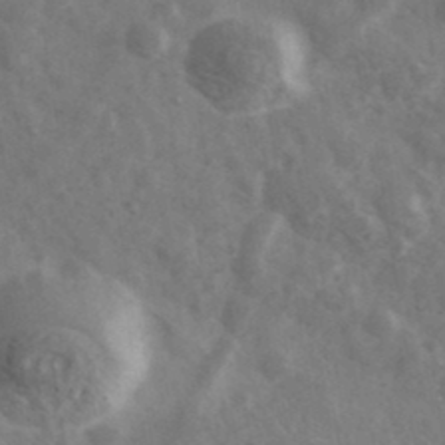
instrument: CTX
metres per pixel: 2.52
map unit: Ave
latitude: 38.4223
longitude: -107.0836
